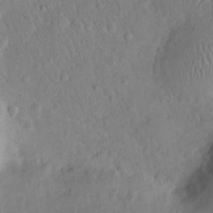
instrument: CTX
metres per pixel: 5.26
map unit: eHh
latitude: 25.2725
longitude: -66.2900
